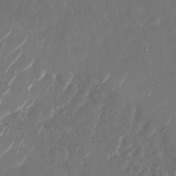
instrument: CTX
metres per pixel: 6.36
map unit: Nhu
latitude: -28.9920
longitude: -70.8002
